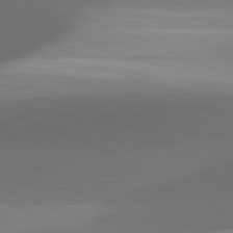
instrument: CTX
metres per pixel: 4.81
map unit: lApd
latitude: 81.5560
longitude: 130.3306
